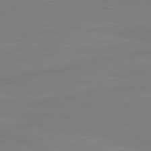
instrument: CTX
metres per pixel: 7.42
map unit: lApd
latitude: 81.6127
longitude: -177.4615
